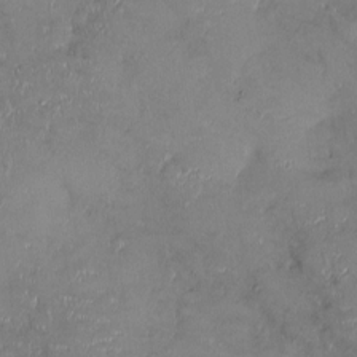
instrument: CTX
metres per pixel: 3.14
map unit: Ht
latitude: -1.3699
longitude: -13.5938
